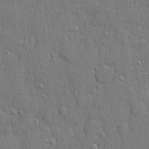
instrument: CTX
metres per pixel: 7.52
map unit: eHh
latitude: 5.5182
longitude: -75.4238
